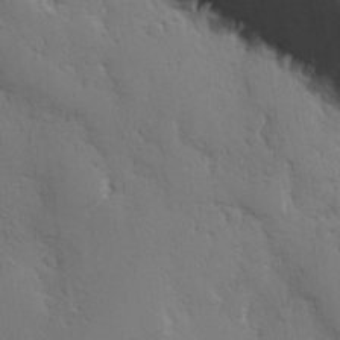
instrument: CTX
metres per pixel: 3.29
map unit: Hve
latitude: 26.9892
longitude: 150.5385
